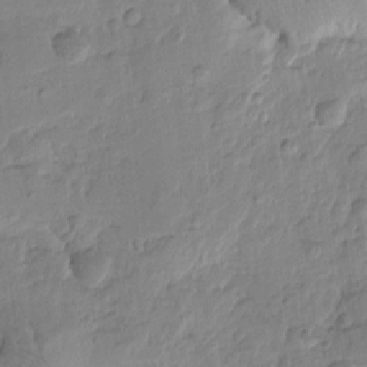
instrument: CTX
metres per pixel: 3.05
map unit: Htu
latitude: -0.7275
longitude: -176.8380
